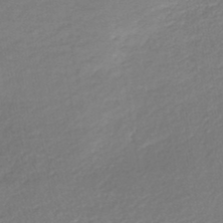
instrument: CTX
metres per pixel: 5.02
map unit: lHb
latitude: -44.3306
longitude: 59.3131
